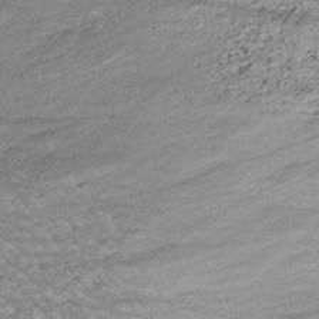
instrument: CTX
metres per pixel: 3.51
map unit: ANa
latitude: -43.0864
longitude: 107.8045
